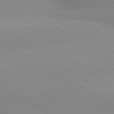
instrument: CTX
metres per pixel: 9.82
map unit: lApd
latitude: 80.1767
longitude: -146.7247
